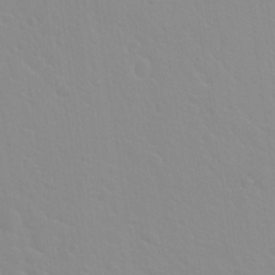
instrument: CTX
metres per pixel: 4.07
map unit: Hto
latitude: 20.0444
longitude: -33.8772
